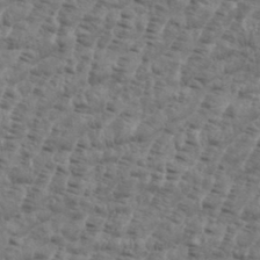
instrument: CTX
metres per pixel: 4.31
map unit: eHh
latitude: 35.8016
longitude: -136.2523
